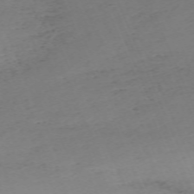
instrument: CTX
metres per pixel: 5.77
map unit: Nhu
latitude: -67.7666
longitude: 38.7085
